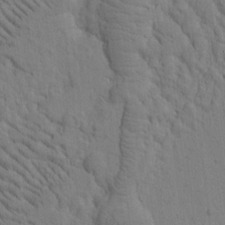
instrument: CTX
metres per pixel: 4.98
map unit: Htu
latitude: -1.5777
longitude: 172.3684
